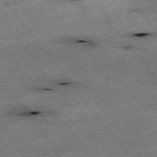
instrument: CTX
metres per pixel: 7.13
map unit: Hpe
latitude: -75.5399
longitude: -22.1578
